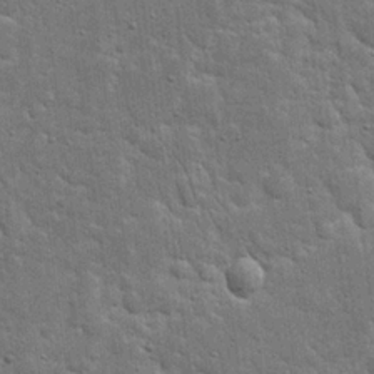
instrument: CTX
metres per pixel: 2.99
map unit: eHh
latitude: 20.1011
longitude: -63.3104
